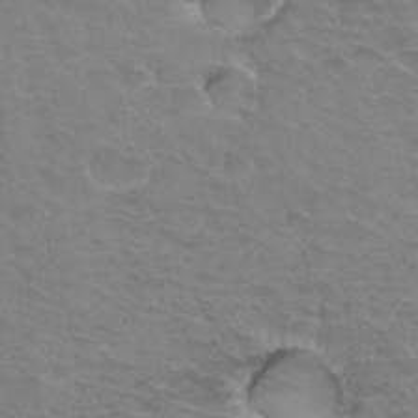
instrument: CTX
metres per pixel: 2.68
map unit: Hto
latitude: 34.1200
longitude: -45.7260
